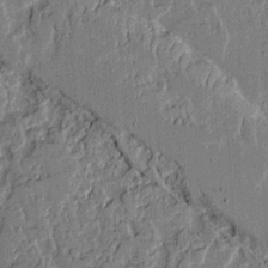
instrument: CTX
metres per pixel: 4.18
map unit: lAvf
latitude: 14.3279
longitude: -125.7638
